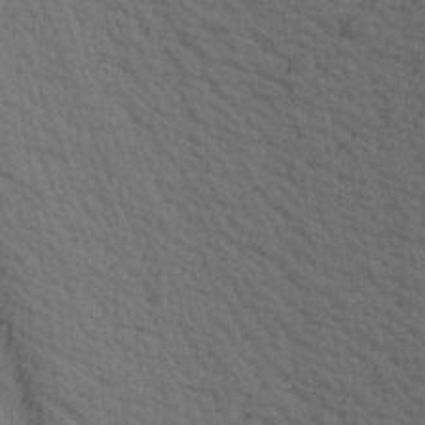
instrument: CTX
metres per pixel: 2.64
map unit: lAa
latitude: -7.4265
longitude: -123.8772
